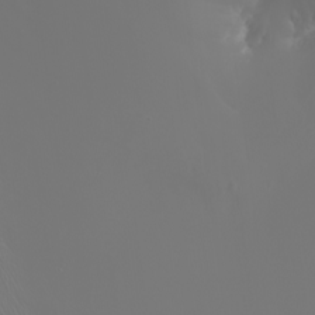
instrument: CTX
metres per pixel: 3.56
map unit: Nhu
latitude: -5.5777
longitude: -90.5546
